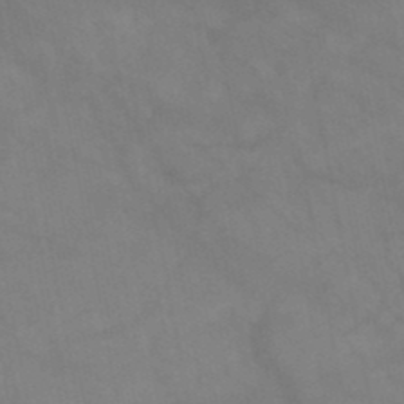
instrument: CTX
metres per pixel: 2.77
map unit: HNb
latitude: -49.5210
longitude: -39.0269
